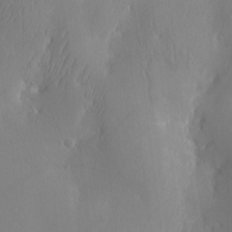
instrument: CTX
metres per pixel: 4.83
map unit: eHh
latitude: -2.6896
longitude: 16.0472
